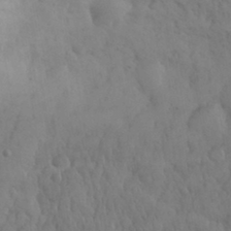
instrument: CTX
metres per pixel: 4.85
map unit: eHh
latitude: 31.4049
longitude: -67.7827
